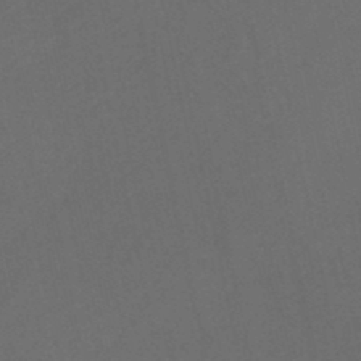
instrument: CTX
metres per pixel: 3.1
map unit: lHb
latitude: -45.8989
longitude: 61.3132
